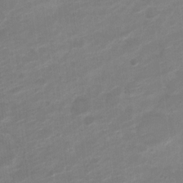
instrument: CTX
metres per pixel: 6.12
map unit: Nve
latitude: -18.3684
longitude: 107.6155
